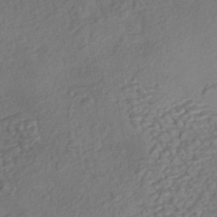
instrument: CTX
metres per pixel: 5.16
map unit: eHh
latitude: -43.1998
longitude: 120.7841
